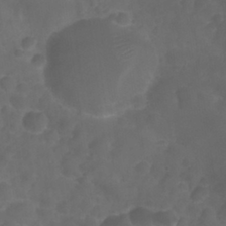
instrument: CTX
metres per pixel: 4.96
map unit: Nhu
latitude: 28.3467
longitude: -55.9339
